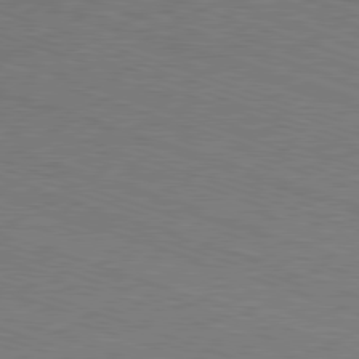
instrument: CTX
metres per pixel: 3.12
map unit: Ap
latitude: -81.5588
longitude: -72.8569
